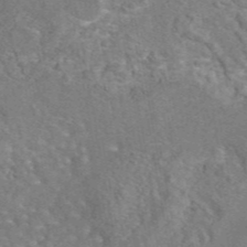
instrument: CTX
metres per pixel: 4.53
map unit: eAb
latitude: 44.6679
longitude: 110.7085
